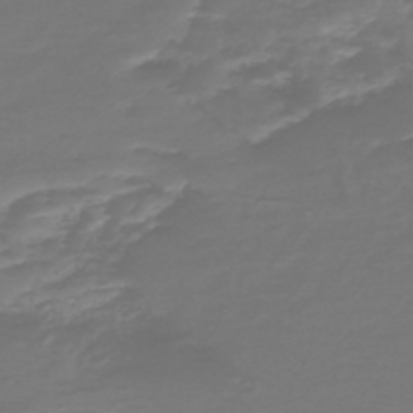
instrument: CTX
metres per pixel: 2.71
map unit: HNb
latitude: -47.5021
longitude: 53.4643
